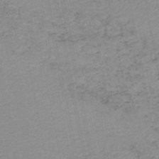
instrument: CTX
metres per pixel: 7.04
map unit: HNb
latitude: -48.1606
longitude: 58.2550
